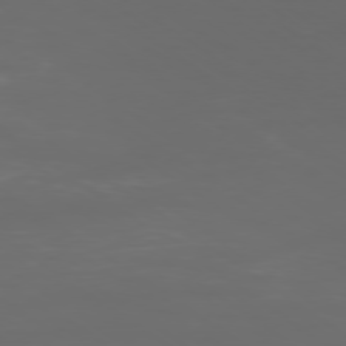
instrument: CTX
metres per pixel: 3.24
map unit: Ap
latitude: -79.0108
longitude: -93.2537
